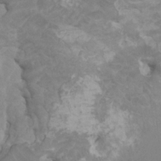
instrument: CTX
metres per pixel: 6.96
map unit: HNhu
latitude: 2.9136
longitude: -1.8394
